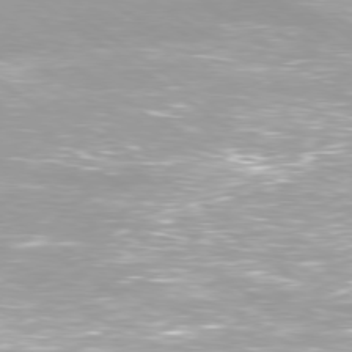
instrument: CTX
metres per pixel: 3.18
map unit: Ap
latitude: -79.4265
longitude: -66.4790
